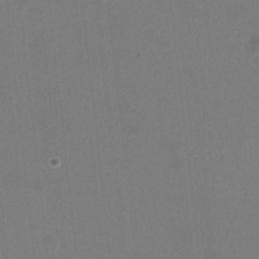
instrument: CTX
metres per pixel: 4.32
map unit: HNhu
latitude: -2.4251
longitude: -1.4237
